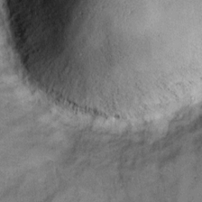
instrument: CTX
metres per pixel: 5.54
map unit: eHh
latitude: 7.7450
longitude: -62.4979
